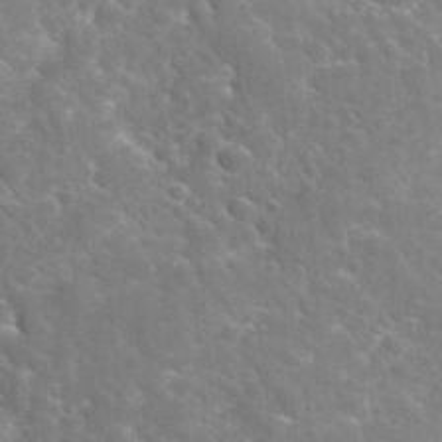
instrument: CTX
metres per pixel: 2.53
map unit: Hto
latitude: 35.7827
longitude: -46.8380
